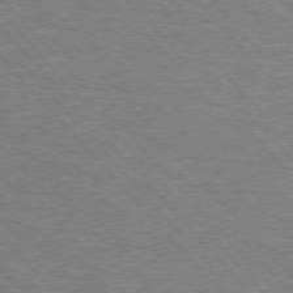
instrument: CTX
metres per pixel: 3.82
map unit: Hpe
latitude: 75.9339
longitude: -155.8016
